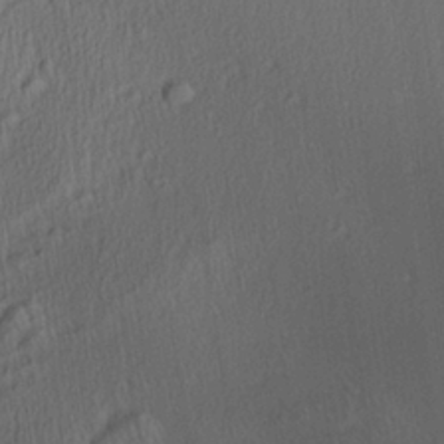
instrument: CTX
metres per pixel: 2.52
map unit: Aa
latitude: 27.7072
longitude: -137.7072
